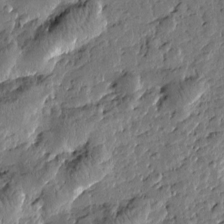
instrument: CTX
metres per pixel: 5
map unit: Htu
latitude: 0.3089
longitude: -178.4034
